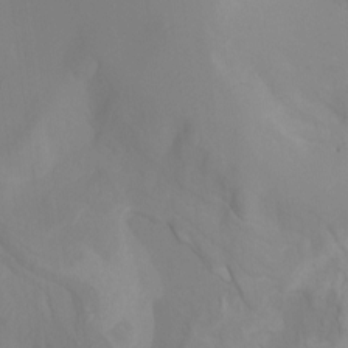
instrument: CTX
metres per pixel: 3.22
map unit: Nhu
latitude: -13.8234
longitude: -56.6679
